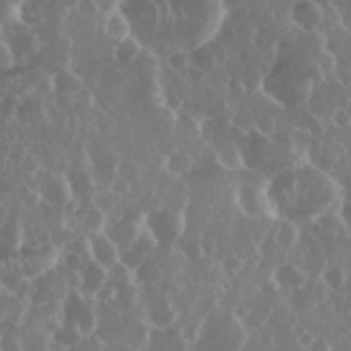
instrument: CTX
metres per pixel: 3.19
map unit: eHh
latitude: 34.8380
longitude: -58.8758
